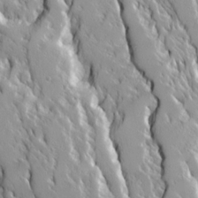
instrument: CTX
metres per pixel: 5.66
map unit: Ave
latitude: 14.9892
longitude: -130.8191
